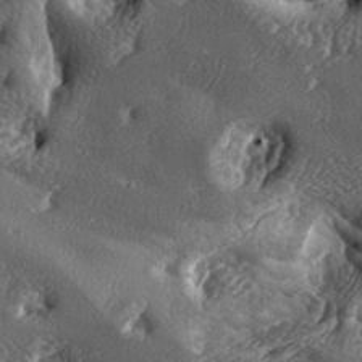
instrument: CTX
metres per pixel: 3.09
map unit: lAa
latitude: -6.6140
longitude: -125.0081
